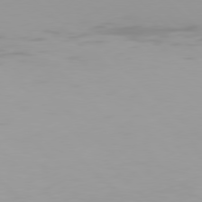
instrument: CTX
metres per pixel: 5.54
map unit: Hpe
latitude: 77.4804
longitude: -132.2523
